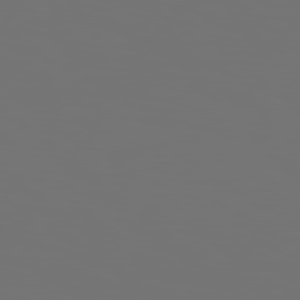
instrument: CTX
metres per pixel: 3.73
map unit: Hpe
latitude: 78.3845
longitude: -177.2348
